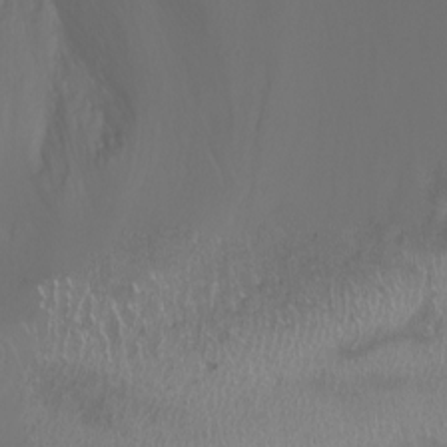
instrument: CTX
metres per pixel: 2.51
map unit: Nhu
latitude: -7.4832
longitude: -72.2523
